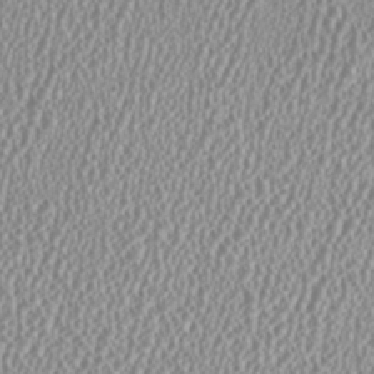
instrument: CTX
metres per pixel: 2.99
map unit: HNhu
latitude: -0.0094
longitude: 0.4062
